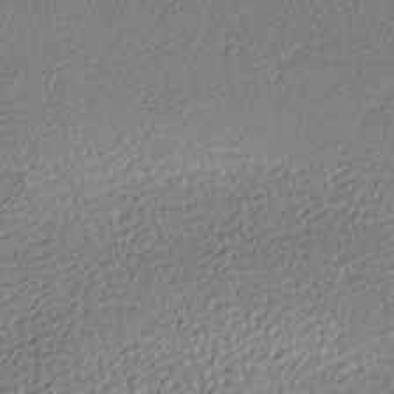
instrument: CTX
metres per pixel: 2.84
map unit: lAa
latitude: -10.6330
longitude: -126.3467
